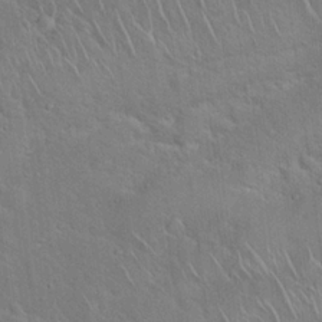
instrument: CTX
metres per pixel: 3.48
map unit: Hto
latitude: 18.6112
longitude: -51.2537
